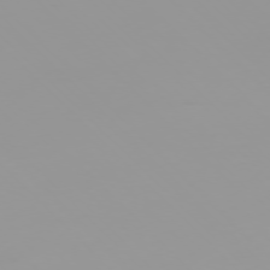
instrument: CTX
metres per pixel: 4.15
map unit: Ap
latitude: -76.5385
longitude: -75.3104
